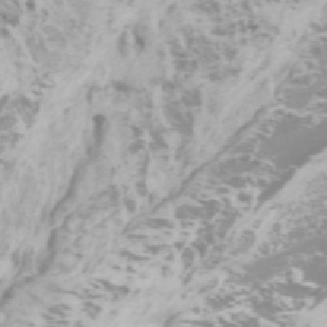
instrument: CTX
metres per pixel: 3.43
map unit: Htu
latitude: -6.3684
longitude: -72.8947
